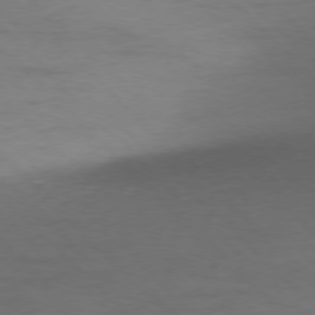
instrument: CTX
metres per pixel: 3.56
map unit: Ap
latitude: -77.1431
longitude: -69.0270
